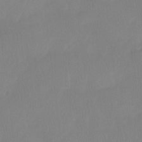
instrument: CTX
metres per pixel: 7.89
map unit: Htu
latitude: -14.9920
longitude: -46.1767
